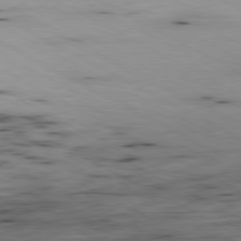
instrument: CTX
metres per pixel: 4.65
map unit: Ap
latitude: -80.7841
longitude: -83.8772
